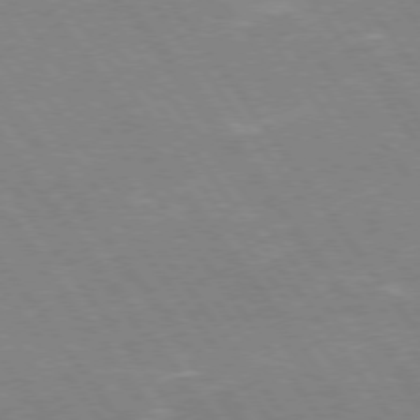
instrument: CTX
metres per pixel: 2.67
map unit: Hpe
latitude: 74.0822
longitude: -141.7449
